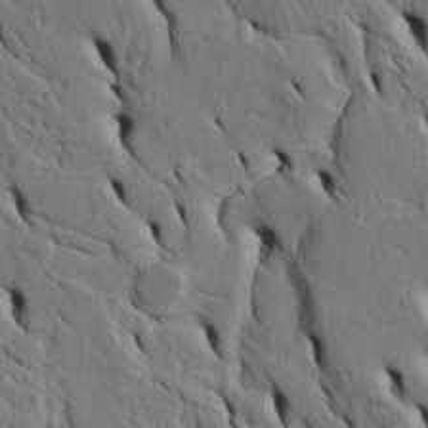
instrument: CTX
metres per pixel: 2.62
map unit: Htu
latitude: -5.3320
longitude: 153.4265
